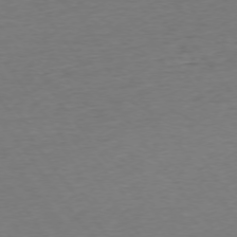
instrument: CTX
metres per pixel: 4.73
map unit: Ap
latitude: -74.9164
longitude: -89.4616
